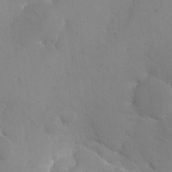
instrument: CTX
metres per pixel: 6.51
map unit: eHh
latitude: 18.3845
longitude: -66.9891
